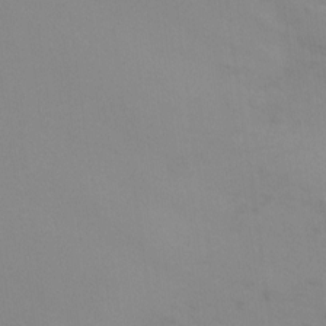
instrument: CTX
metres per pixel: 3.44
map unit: Ht
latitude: -10.8786
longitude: -33.7828
